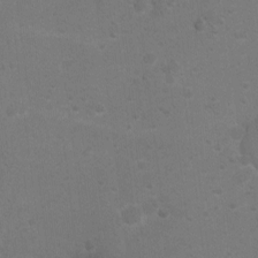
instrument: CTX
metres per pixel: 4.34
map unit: Nhu
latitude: 4.1200
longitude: -27.2348
